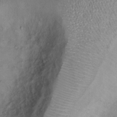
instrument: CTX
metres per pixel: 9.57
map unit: Ht
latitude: -2.4818
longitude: -15.1593
